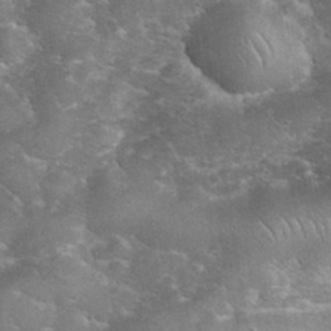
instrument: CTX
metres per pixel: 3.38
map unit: eHh
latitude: 35.2159
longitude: -65.8961
